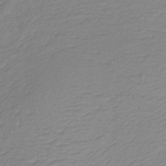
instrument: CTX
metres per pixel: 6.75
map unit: lHb
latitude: -35.3699
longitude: 71.7478
